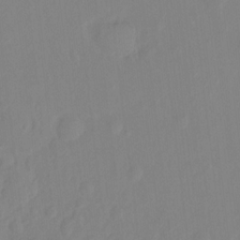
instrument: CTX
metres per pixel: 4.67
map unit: Hto
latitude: -8.4818
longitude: -43.5749
